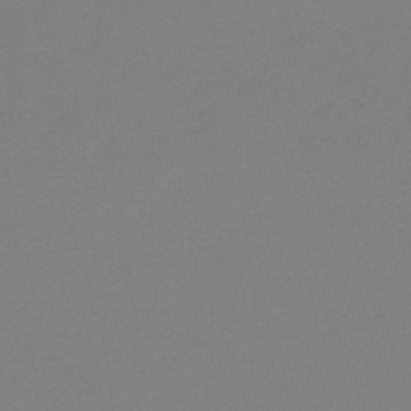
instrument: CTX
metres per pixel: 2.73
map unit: lHb
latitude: -45.7478
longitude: 65.6533
